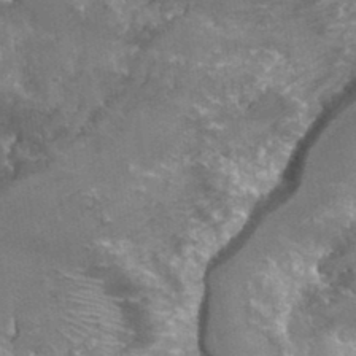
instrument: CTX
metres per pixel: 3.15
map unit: Hto
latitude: 36.1389
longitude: -43.9906
